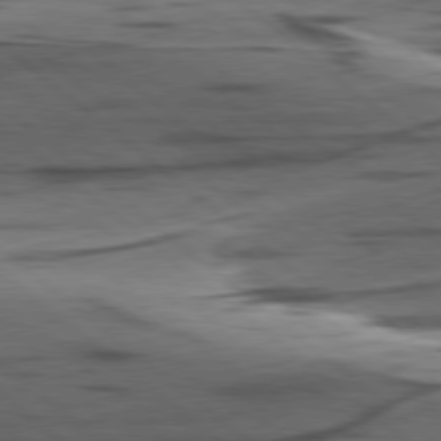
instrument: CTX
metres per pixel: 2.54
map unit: lApd
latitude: 78.8569
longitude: -49.7072
